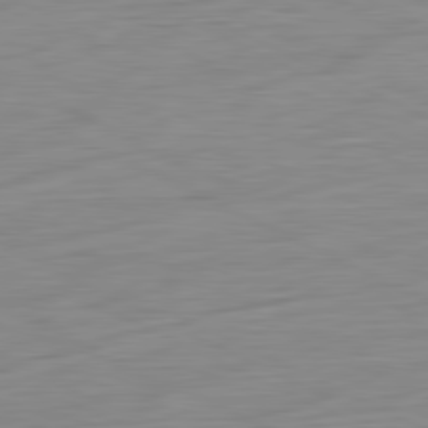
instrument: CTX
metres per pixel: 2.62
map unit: Ap
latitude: -81.8234
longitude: -77.5938
